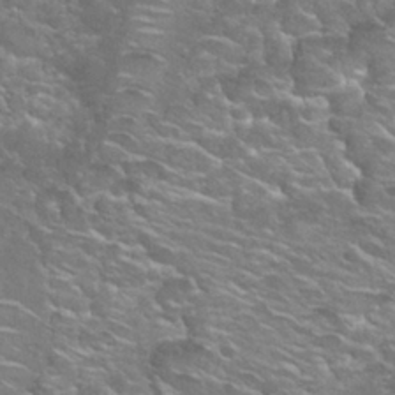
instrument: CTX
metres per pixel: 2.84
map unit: Hto
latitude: 27.1781
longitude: -50.1200
